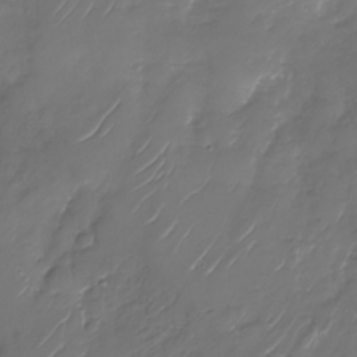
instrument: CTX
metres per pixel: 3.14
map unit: Nhu
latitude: -28.1228
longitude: -67.4615
